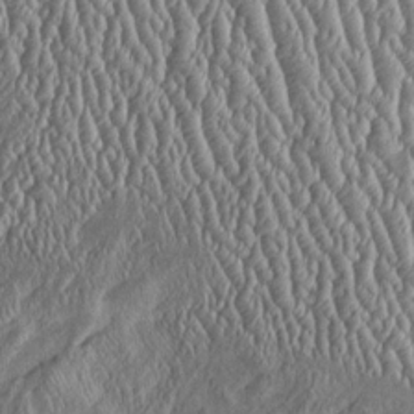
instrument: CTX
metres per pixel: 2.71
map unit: Htu
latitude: -5.7099
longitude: 157.0108
